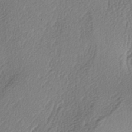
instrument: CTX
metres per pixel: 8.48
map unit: lAa
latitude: -3.7288
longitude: -123.7639
